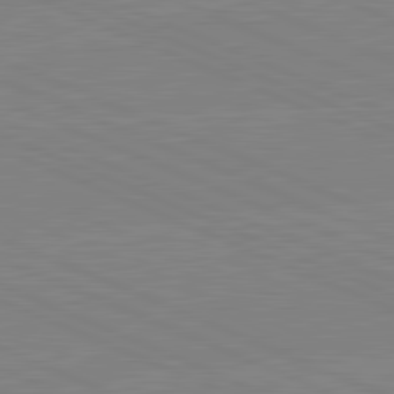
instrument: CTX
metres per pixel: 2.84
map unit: lApd
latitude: 81.8961
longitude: -156.2900
